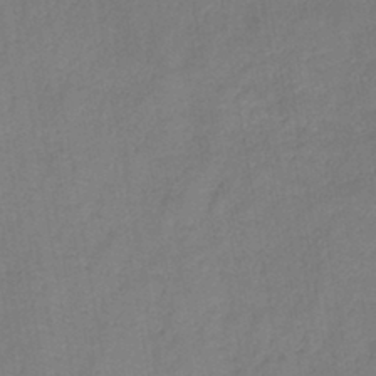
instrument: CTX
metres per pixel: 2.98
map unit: HNb
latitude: -43.8044
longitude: -39.0836
